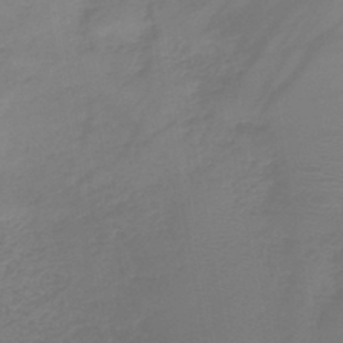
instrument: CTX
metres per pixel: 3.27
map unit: lHb
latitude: -42.1227
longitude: 59.5399
